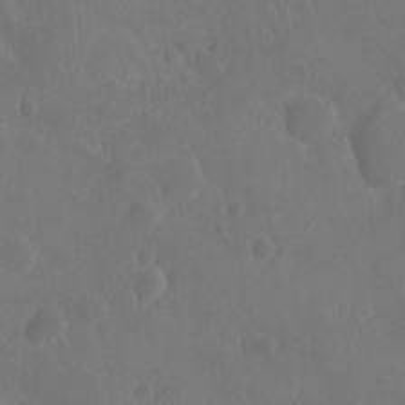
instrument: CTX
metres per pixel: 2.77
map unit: Nhu
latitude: -10.6330
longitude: -21.4616
